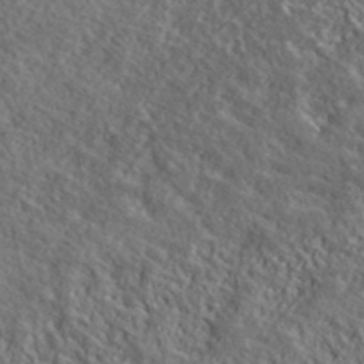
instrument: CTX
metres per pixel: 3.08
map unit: ANa
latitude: 39.8394
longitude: -90.1011
